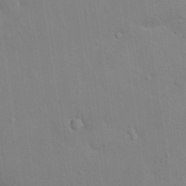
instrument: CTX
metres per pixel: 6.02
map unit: Nhu
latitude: 13.4804
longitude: -28.2333
